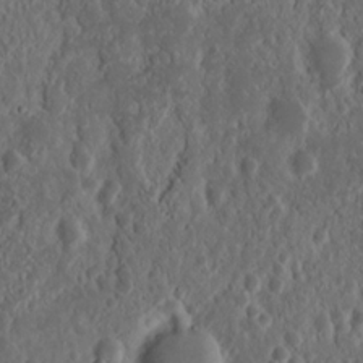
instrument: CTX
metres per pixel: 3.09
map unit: Nhu
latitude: 14.6869
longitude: -73.2159
